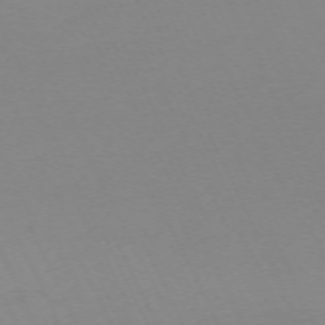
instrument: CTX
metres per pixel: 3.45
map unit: Hpe
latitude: -70.3873
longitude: 16.3685
